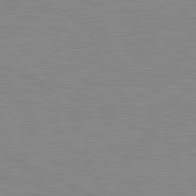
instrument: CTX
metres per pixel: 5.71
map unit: lApd
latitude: 81.5560
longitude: -172.0255
